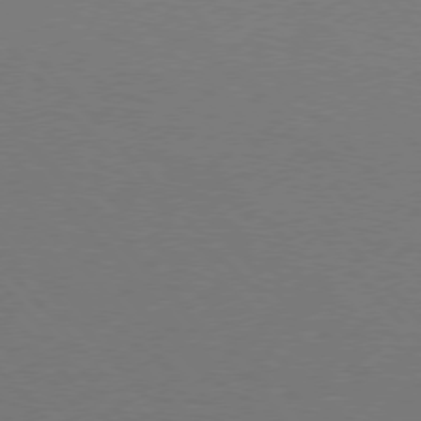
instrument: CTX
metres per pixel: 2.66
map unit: Hpe
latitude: 75.8583
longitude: -145.8016
